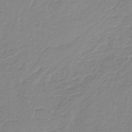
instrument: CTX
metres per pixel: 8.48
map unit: lHb
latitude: -44.1228
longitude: 62.3873
